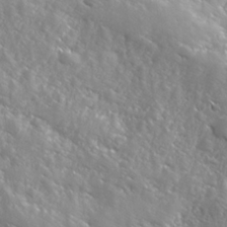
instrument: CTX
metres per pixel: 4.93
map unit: Hve
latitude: 25.0458
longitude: 146.0283
